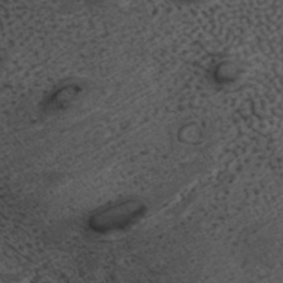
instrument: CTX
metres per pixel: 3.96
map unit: ANa
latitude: 42.0633
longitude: 34.7652
